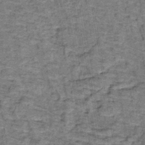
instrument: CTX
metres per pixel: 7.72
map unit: lHb
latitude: -40.3306
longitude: 57.8044
